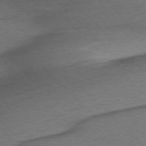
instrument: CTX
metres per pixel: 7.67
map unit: Ap
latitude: -75.9367
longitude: -78.6491
